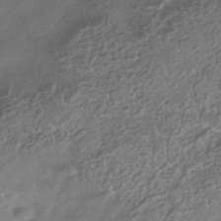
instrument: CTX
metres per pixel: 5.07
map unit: Nhe
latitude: -40.7652
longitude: -100.4223
